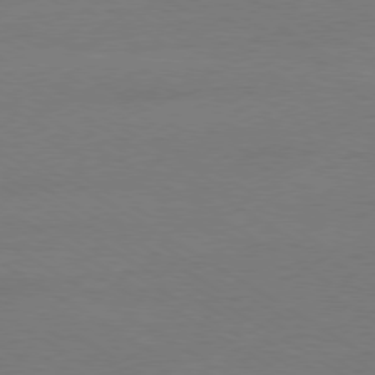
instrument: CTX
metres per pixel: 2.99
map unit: Ap
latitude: -79.5777
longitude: -93.4993
